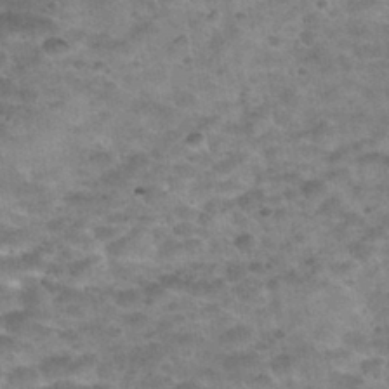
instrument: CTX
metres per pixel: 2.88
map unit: Nhu
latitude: 31.2348
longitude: -52.6113
